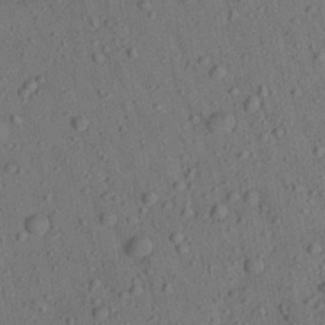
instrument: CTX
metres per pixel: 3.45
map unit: Aa
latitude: 23.1403
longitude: -142.9892
